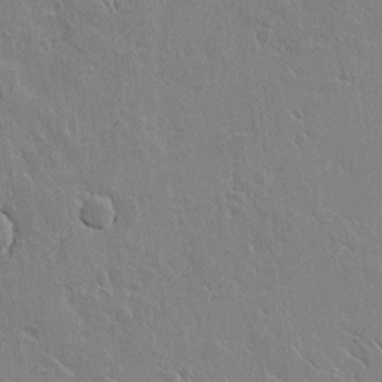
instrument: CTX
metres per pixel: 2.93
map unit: Aa
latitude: 12.2145
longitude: -127.6316
